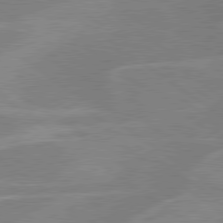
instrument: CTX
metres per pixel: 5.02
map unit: lApd
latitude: 79.4427
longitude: -121.6883
